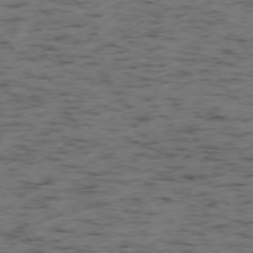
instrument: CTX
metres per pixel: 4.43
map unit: Ap
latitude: -76.0094
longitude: -61.5182
